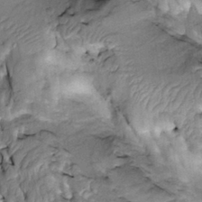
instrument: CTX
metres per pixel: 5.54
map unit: Htu
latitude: -3.1431
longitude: 150.1983
